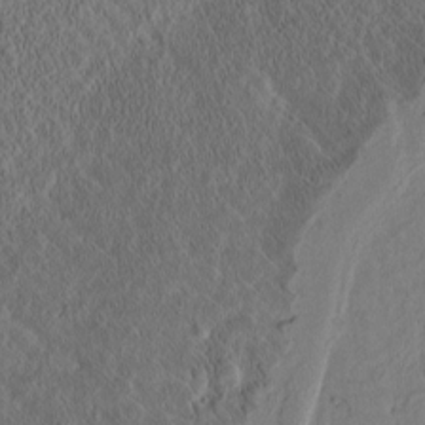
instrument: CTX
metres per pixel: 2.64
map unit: Htu
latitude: -2.9541
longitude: 167.2187
